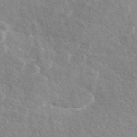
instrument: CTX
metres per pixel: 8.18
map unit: eAb
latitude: 45.2537
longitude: 113.4832
